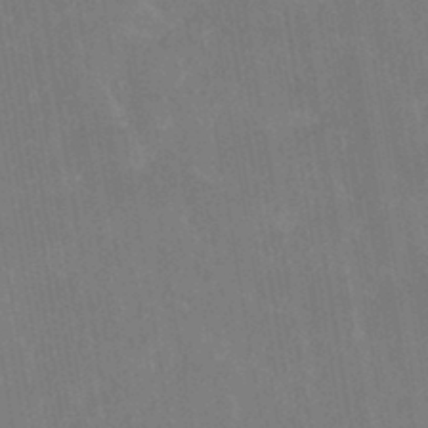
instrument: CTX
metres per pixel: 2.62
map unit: HNhu
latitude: -42.2928
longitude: 94.3306
